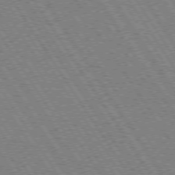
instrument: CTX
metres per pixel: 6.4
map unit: Hpe
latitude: 73.5372
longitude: -141.2159
